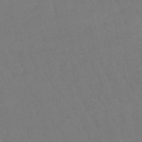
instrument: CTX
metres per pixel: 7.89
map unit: lHb
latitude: -49.5022
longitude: 75.9745
